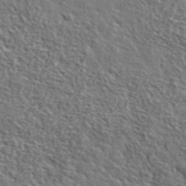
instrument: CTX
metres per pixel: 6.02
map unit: lHvf
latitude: 37.3293
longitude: -88.8758
